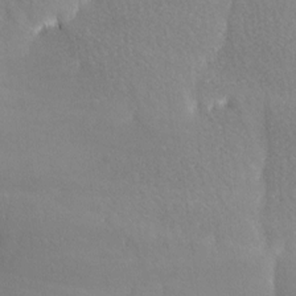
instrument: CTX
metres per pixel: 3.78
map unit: lAa
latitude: -4.8975
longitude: -121.0081
